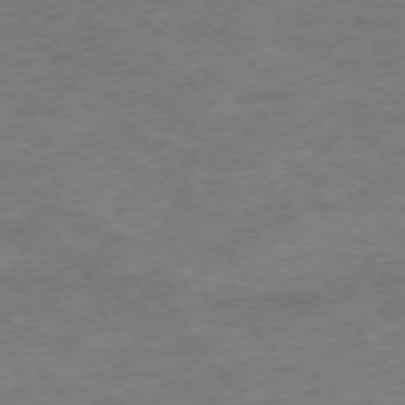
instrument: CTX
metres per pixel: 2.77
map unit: Ap
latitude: -74.8597
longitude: -73.5749
